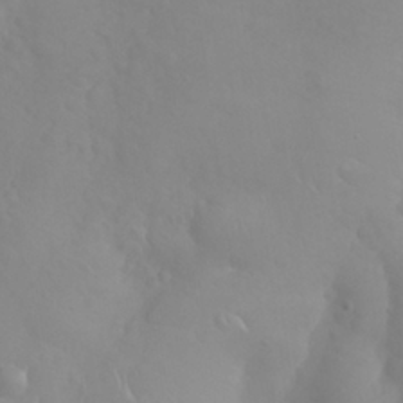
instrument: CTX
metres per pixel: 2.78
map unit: Nhu
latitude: 26.6113
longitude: -55.3482
